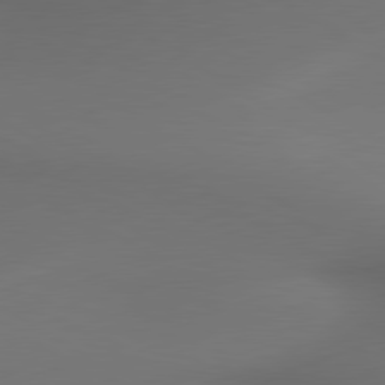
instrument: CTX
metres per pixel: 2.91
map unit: lApd
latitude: 79.9150
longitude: -175.0270
